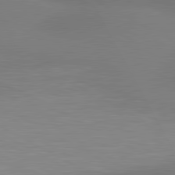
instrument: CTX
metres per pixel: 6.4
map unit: lApd
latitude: 80.6301
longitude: 127.7288
